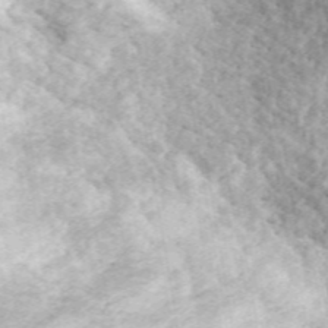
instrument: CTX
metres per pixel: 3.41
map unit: ANa
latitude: 46.1767
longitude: 29.1053
